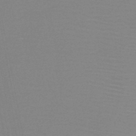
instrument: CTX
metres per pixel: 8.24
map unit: HNb
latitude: -46.4818
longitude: -39.5371
